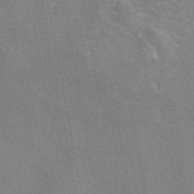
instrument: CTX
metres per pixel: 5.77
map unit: eAb
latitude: 46.4790
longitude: 116.5951
